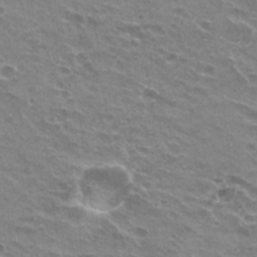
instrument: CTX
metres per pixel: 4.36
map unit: Hto
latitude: 22.6301
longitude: -32.0255
